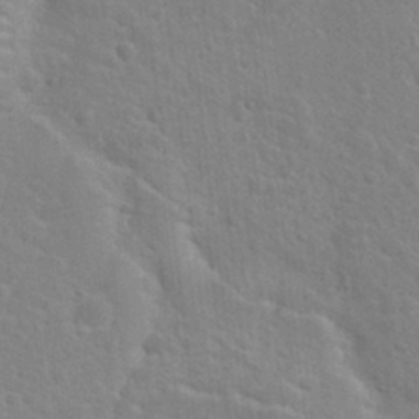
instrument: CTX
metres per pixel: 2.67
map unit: Hto
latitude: 21.9150
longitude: -47.5371
